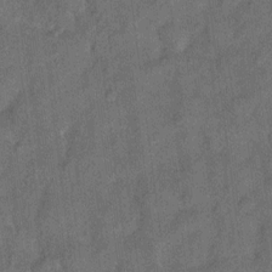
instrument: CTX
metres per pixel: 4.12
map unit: eHh
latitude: 9.8017
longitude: -63.8395
